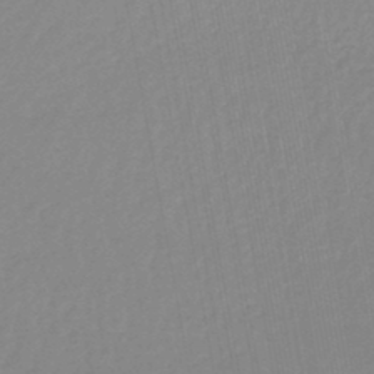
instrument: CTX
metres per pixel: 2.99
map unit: lHb
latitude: -46.1228
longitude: 68.9163
